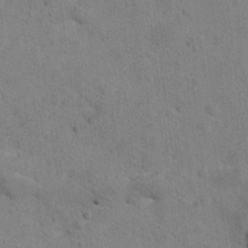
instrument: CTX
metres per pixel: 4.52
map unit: Hto
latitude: 11.9906
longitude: -37.0458
